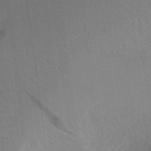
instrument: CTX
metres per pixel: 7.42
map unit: Aa
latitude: 21.3104
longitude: -140.9513
